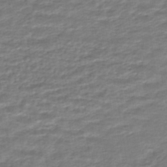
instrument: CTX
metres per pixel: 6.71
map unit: HNhu
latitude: -46.4818
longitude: 96.1984
